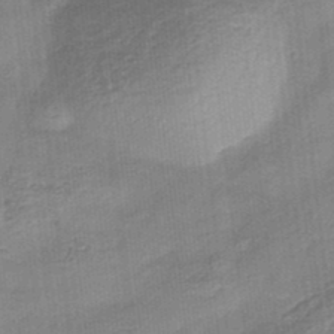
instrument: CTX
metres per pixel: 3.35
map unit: eHb
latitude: -35.2754
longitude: 79.6533
